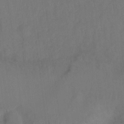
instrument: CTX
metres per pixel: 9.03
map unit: Ht
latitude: 5.5560
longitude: -30.0444
